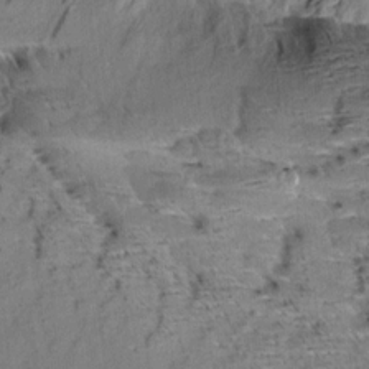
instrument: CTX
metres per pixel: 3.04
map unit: Aa
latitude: 9.3671
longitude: -141.1214
